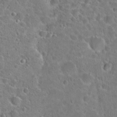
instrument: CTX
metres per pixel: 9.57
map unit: Hto
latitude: 22.6112
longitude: -45.9339
